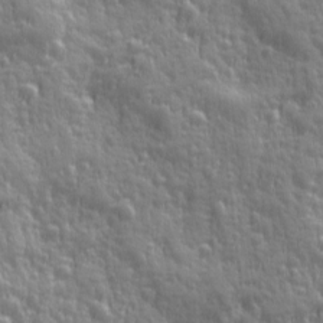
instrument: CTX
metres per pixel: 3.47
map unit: Ave
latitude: 12.4412
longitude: -103.9717
